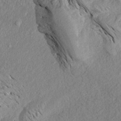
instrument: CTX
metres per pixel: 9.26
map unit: Aa
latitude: 18.7813
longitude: -145.5371
